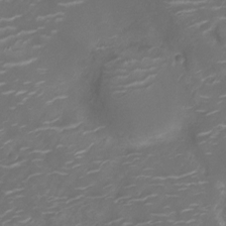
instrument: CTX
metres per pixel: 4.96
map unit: Ht
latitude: -10.2551
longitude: -19.2159
